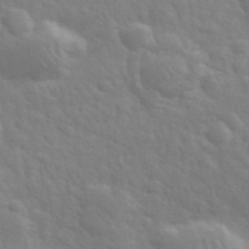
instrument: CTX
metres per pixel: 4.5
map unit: eHh
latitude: 32.6490
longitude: -70.3656
